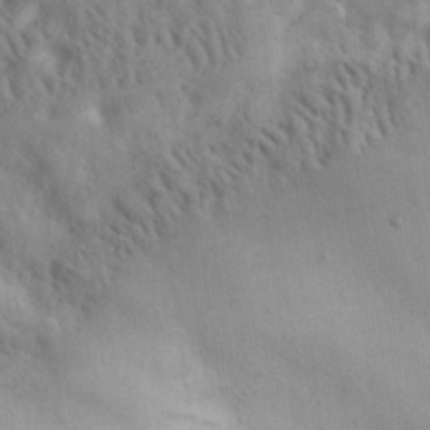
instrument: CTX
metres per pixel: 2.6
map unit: eHh
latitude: 30.3090
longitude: -70.1200
